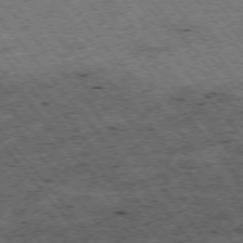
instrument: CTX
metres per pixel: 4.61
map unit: Hpe
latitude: -75.7856
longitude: -20.1389
